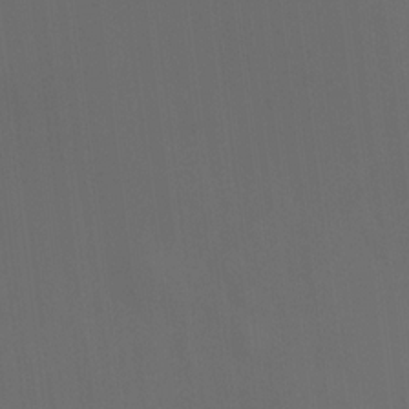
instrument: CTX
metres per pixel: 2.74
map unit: HNhu
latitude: 10.8002
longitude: 10.2928
